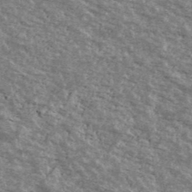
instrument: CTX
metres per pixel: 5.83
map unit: Ave
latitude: 40.6679
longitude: -108.9324
